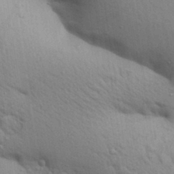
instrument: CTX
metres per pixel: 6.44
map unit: Aa
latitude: 29.9150
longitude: -147.7261
